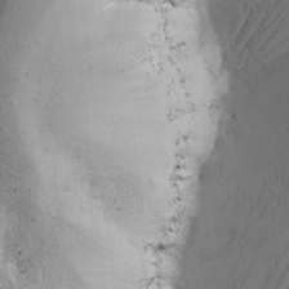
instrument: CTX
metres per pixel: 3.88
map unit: Ave
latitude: -7.2565
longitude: -119.4237
